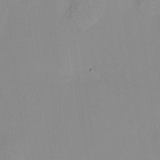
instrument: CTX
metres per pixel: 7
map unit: HNhu
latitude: 11.9339
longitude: 9.4454
